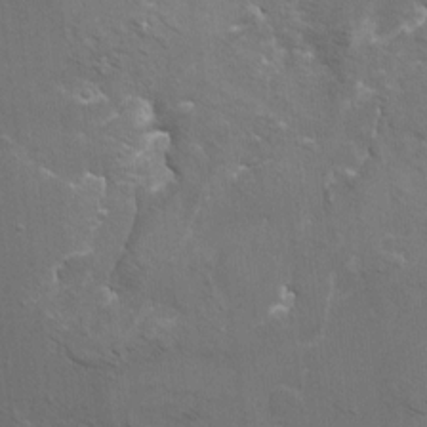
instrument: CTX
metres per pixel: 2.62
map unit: Hto
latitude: -6.8408
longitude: -44.6301
